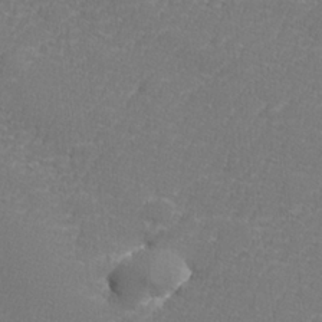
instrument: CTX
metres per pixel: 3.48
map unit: lHvf
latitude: 25.0458
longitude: 141.3887
